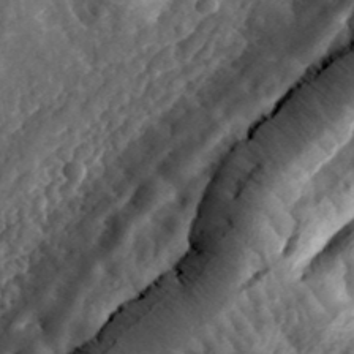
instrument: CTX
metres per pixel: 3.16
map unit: eHh
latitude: 35.8772
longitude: -79.3671
